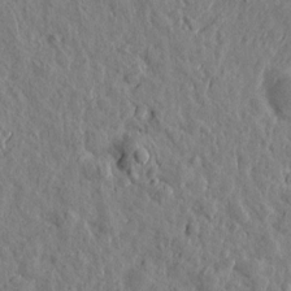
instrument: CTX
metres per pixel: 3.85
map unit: Htu
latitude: 0.9513
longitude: -178.9514
